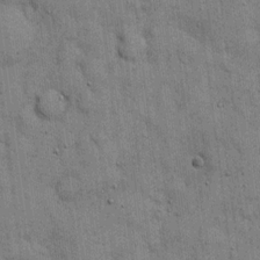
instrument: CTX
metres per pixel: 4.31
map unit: eHh
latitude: 15.8206
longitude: -62.5735
